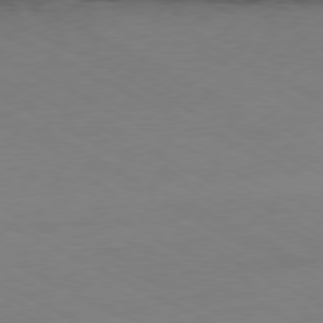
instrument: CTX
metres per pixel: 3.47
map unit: Ap
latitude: -80.5196
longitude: -94.3656
